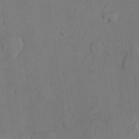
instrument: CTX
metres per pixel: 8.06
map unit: lHvf
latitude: 21.5560
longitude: 145.3510
